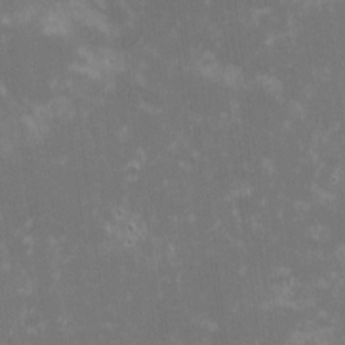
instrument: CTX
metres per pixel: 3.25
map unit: eHh
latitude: -0.6519
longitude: -85.6127
